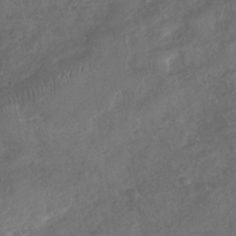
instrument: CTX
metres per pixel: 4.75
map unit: Nhu
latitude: -30.8975
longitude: -62.3279
